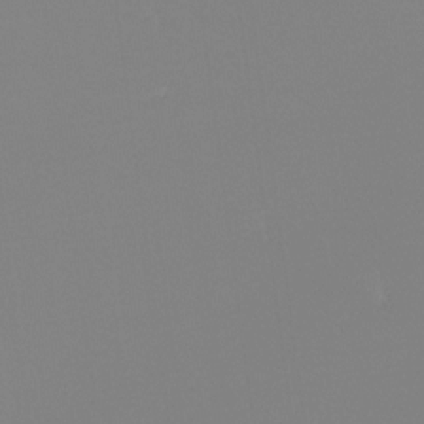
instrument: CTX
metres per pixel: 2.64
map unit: Ht
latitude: -14.0472
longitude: -51.3103
